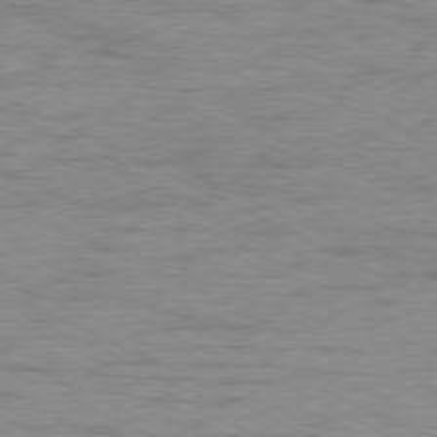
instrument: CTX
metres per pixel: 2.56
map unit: Ap
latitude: -78.6518
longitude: -73.4994
